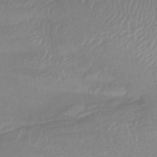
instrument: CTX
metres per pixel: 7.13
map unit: lHb
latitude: -41.5588
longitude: 77.5966
